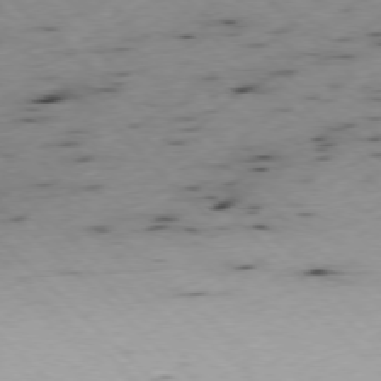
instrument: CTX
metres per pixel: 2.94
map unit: Ap
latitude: -77.6533
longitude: -60.9891
